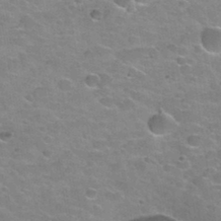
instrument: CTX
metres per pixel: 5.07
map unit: Nhu
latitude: 32.1388
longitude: -53.6883
